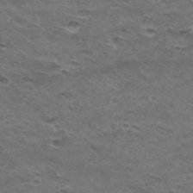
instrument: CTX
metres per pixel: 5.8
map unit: Hto
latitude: 32.6490
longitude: -48.2711
